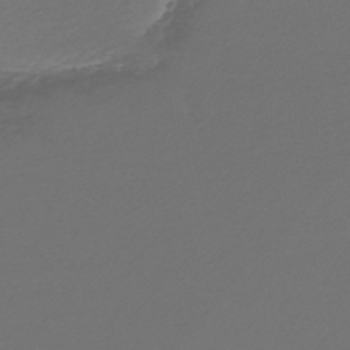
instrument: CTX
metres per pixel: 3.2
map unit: lHb
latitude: -46.1983
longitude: 68.1794
